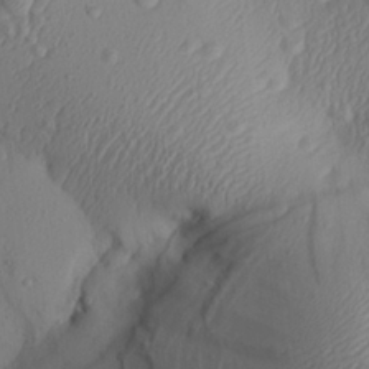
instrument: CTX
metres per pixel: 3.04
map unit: Aa
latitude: 25.4804
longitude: -136.7247
